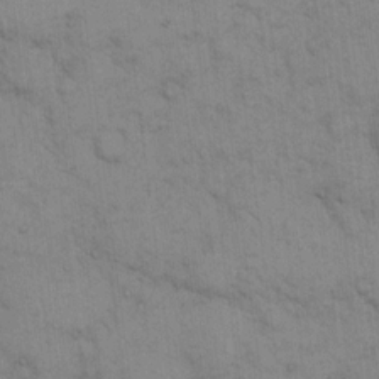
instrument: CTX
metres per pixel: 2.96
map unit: eHh
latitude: 15.8017
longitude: -66.2144
